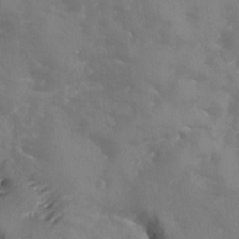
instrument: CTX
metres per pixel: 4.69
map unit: Ave
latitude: -9.2943
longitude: -117.6127
